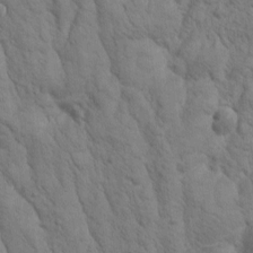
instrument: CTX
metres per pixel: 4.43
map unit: Htu
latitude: -0.2551
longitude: 173.9745
